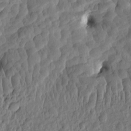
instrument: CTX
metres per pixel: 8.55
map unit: eHh
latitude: -1.4077
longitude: 14.8975
